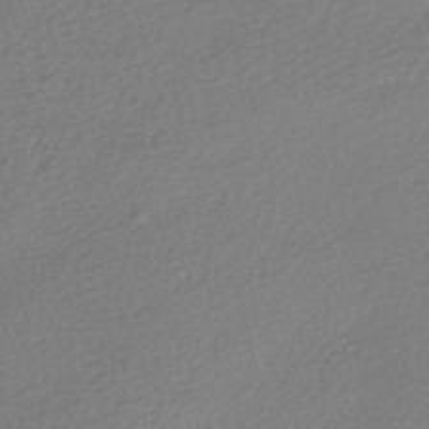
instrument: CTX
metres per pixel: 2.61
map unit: HNhu
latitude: -47.5399
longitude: 103.4643
